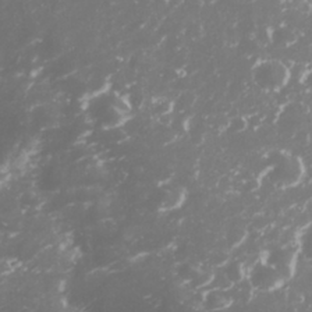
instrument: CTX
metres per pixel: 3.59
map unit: Nhu
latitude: 27.2348
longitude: -60.2711
